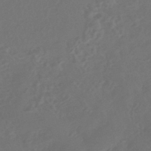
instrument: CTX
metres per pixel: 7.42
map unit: HNhu
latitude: -43.8989
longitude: 91.2376
